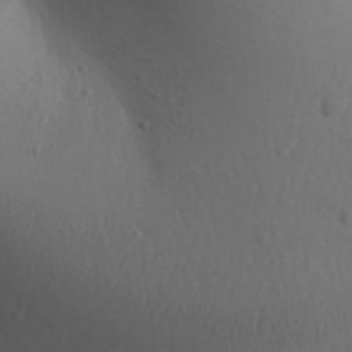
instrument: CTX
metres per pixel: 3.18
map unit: Aa
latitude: 30.7058
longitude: -145.8961
